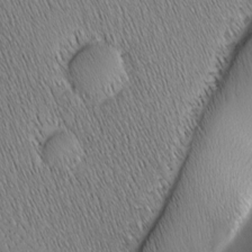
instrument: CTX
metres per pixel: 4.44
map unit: Nhu
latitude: -7.4832
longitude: -151.9906
